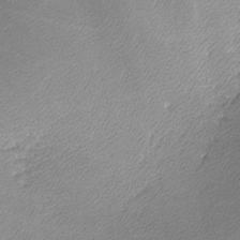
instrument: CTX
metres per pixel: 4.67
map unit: lHvf
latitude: -12.5574
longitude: -102.9513
